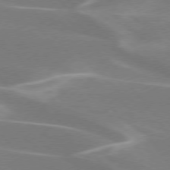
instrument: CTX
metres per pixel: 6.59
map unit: lApd
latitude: 75.8583
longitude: -62.4034
